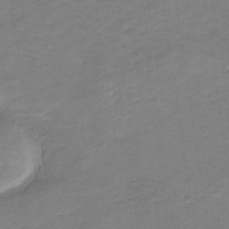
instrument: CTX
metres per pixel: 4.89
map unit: lHb
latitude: -33.8801
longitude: 68.8974
